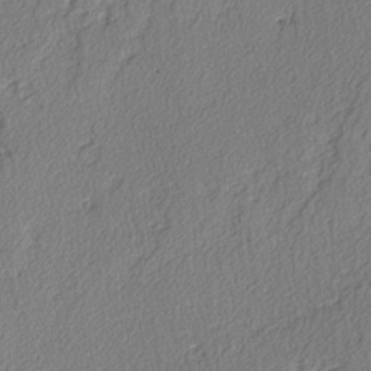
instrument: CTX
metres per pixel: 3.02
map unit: lAvf
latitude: -3.4643
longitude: -107.9339
